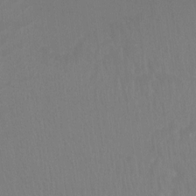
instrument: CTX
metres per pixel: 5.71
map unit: Ht
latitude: -3.1998
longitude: -17.7072
